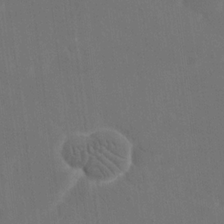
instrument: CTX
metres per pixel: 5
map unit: eHh
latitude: 19.1970
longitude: -67.4426
